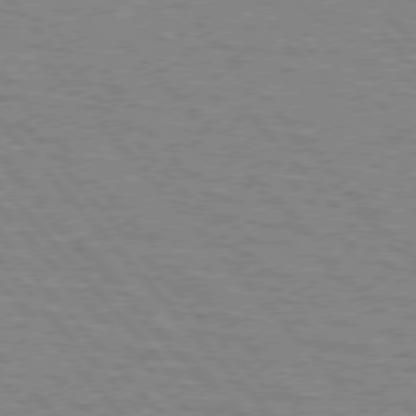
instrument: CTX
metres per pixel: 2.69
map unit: lApd
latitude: 75.8205
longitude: -75.6883
